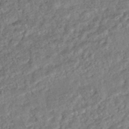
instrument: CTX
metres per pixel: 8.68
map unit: HNhu
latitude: -45.0298
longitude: 103.9367
